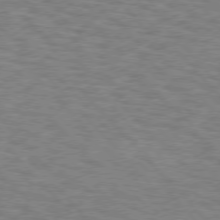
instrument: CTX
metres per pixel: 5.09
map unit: Hpe
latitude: 75.8583
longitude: -136.4412
